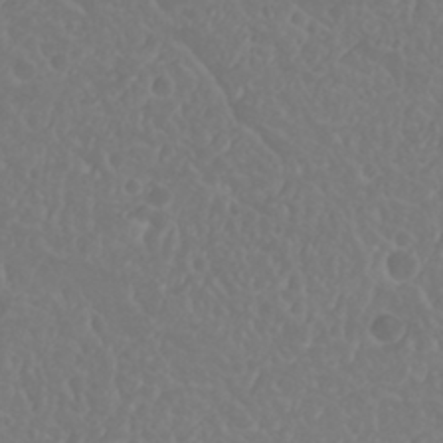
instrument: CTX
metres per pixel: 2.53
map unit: Nhu
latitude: 23.8394
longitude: -63.7450
